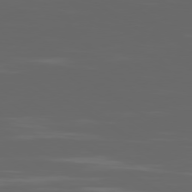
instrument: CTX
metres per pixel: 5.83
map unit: Ap
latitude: -80.0850
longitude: -94.1200
